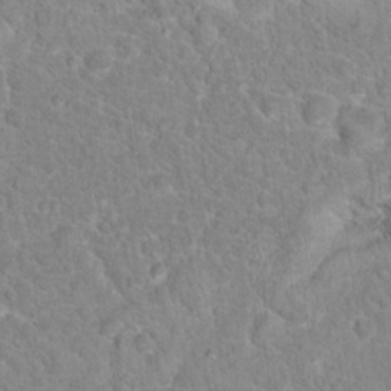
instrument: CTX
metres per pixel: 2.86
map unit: Hto
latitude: 17.0458
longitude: -36.8947
